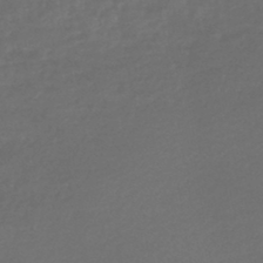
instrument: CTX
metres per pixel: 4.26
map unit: lHb
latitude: -45.7100
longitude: 67.8611
